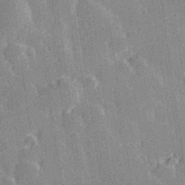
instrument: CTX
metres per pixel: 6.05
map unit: Hve
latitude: 27.5560
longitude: 145.4643
